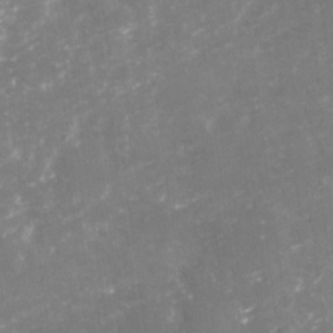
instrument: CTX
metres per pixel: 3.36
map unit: Nhu
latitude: -29.1242
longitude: -64.4034
